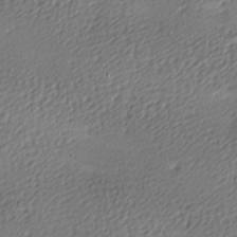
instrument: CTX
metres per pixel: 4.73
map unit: lAa
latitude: -9.5021
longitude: -126.8191
